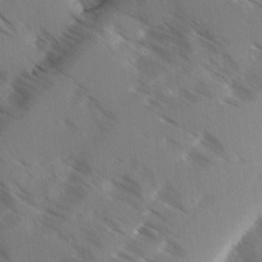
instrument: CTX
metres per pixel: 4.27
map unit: Ave
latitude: -0.0472
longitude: -111.2726
